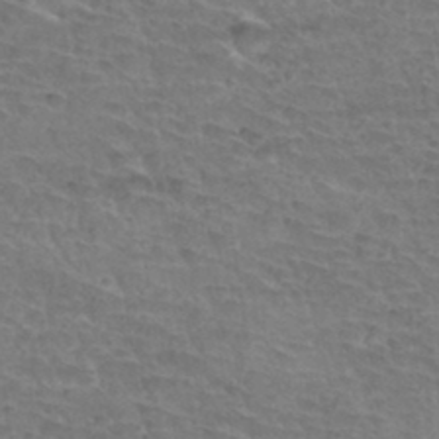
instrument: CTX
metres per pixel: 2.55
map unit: Hto
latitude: 34.8758
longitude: -44.1578
